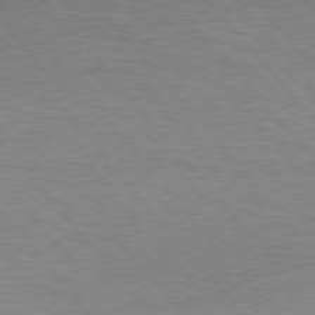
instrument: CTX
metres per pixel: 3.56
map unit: Hpe
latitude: 76.3656
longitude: -157.1592
